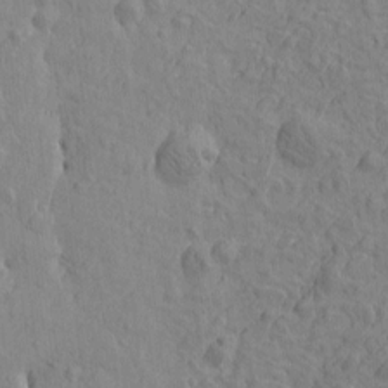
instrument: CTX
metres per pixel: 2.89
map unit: Htu
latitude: -2.4251
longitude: -175.4426
